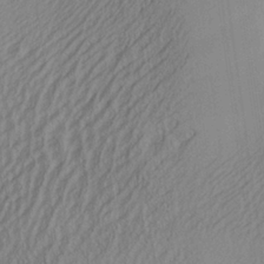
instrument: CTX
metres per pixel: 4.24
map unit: Aa
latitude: 25.2914
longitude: -136.2901
